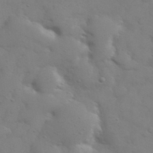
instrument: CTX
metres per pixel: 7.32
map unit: eHh
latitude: 38.4223
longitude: -67.5182
